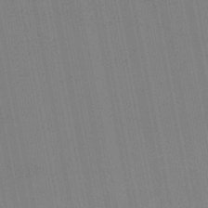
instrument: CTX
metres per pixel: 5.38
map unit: lHb
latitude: -48.2173
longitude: 68.5762
